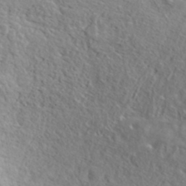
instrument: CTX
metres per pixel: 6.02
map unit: ANa
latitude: 35.1781
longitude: 14.2362
